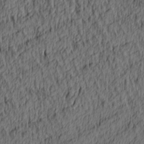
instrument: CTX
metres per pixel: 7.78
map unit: lAa
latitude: 4.4979
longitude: -114.9135
